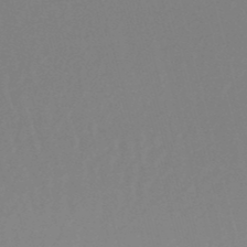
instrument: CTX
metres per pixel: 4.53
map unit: lHb
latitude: -49.5210
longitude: 68.1416
